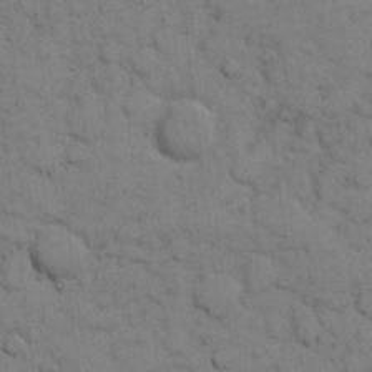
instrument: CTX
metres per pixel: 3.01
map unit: eHh
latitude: 8.1767
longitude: -65.0647
